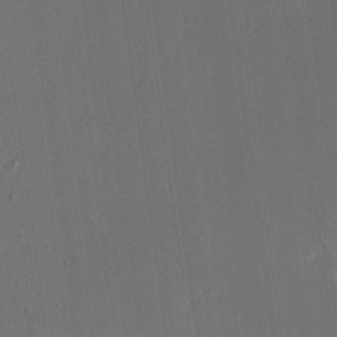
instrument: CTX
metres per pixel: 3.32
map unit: eHh
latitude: 19.0647
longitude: -69.9717
